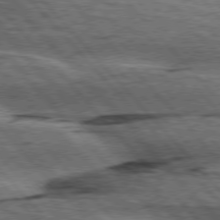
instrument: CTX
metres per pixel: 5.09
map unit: lApd
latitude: 76.6490
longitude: -72.5168
